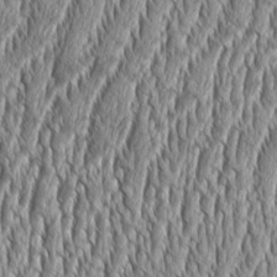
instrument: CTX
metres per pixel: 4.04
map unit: Aa
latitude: 9.1781
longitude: -129.7072
